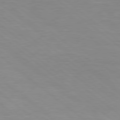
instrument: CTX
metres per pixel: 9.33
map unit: Hpe
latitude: 78.4223
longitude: -148.6113
